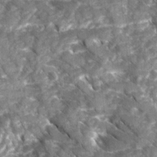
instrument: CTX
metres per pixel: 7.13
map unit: Ave
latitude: 16.9325
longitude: -131.5183
